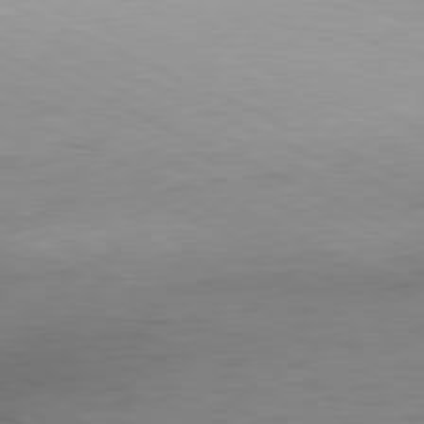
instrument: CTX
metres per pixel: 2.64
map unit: Ap
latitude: -81.5021
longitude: -62.1011
